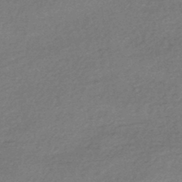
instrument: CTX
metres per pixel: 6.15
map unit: HNhu
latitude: -45.0109
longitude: 93.3321
